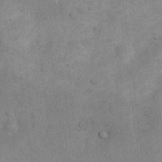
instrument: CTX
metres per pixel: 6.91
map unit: Nhu
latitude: 6.9892
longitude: -23.6127
